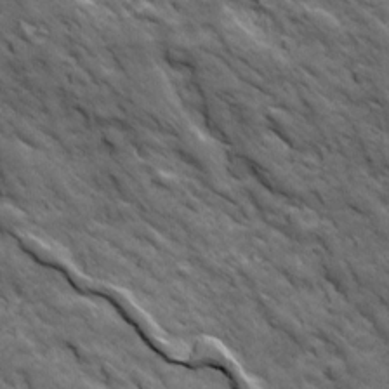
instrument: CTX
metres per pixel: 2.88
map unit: Ave
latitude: 18.9891
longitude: -134.1011
